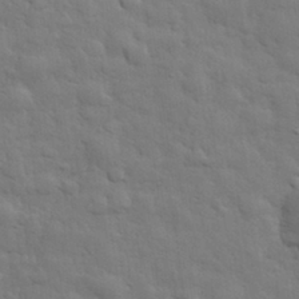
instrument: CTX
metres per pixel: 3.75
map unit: eHh
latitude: 29.4993
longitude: -75.3293
